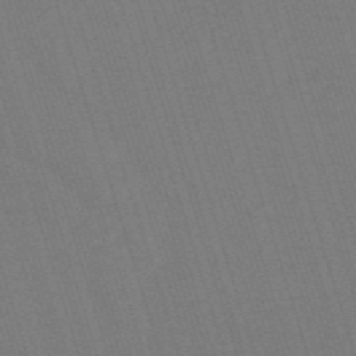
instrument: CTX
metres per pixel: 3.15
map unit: HNb
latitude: -55.4832
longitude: -45.0836
